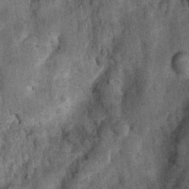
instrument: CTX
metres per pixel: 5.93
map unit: Nhu
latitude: 7.9528
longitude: -22.1956
